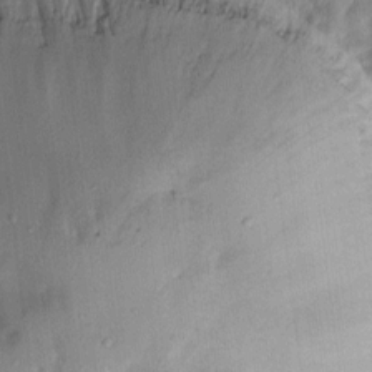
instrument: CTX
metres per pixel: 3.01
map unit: eHh
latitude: 9.6127
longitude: -72.4412
